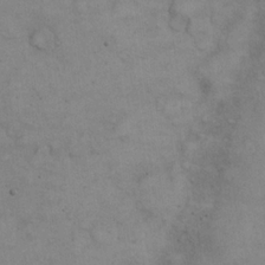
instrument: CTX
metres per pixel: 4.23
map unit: eHh
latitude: 22.0633
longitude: -59.4804
